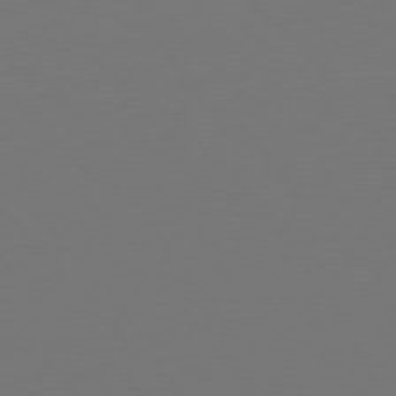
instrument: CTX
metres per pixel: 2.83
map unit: Hpe
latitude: 77.4426
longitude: -166.8758
